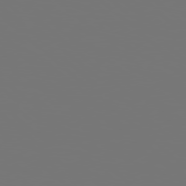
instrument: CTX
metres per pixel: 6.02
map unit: Hpe
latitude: 78.2334
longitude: -177.3859
